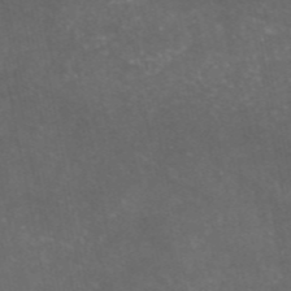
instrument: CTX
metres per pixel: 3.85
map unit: eAb
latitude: 46.9325
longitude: 124.3684
